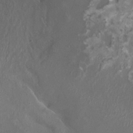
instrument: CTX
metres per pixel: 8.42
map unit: HNhu
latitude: 2.5923
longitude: -3.0269
